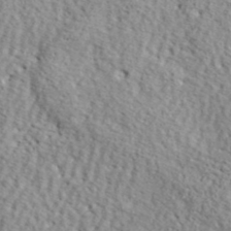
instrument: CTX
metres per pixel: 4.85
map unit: ANa
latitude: 42.2523
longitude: -87.0080
